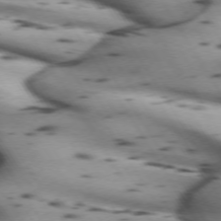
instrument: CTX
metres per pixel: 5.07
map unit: lApd
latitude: 72.2523
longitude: -53.0459
